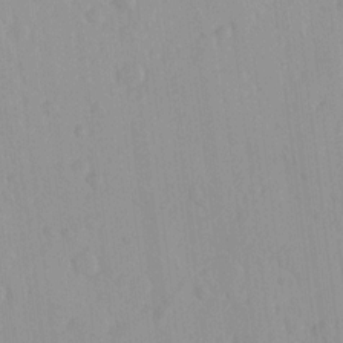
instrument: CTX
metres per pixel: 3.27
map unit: Ave
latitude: -11.3321
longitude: -120.8002
